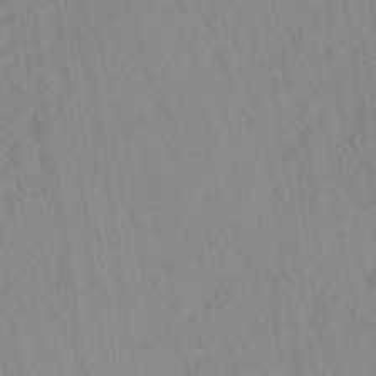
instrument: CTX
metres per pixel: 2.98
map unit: Aa
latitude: 27.1781
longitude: -141.5371
